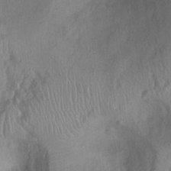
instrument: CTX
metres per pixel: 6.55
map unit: Ht
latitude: -2.1794
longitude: -15.9339
